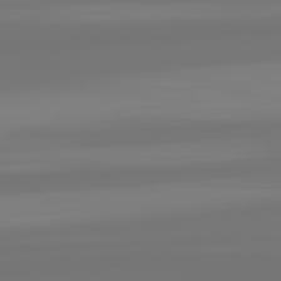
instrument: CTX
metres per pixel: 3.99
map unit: lApd
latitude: 82.4412
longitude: -178.5924
